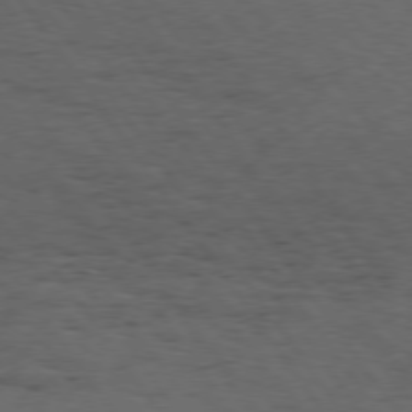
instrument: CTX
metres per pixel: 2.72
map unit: Hpe
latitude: 74.9136
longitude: -140.7246
